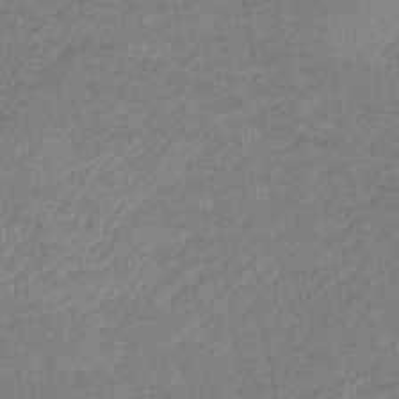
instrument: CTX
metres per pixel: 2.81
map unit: HNb
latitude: -34.1039
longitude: 62.7463
